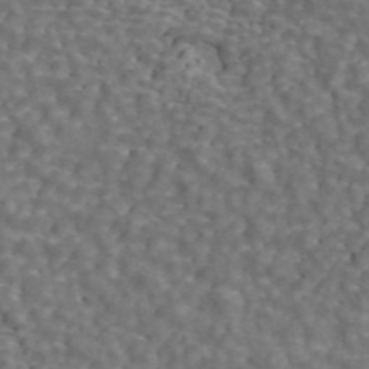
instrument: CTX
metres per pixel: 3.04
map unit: ANa
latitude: 44.1389
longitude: 28.7652
